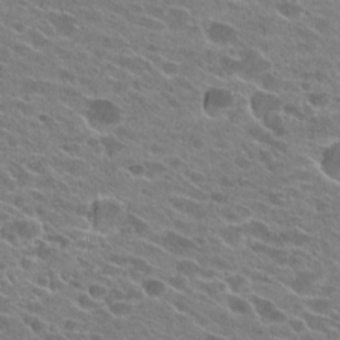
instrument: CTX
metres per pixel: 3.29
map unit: Hto
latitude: 25.0836
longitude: -42.6113
